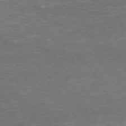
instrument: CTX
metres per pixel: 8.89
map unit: Hpe
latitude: 73.2726
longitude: -124.4034
